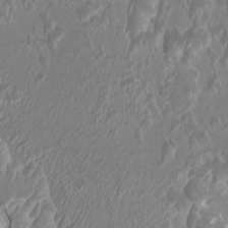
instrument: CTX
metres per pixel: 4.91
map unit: HNhu
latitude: 3.7638
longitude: -3.1403
